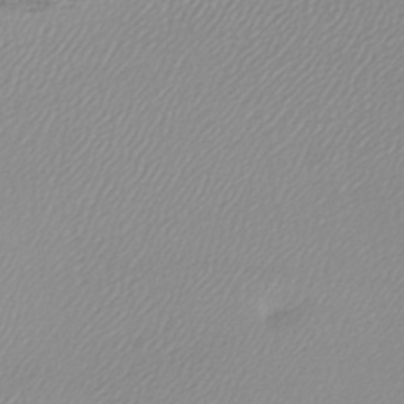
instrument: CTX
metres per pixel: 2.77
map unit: lHb
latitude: -41.9556
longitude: 71.3888
